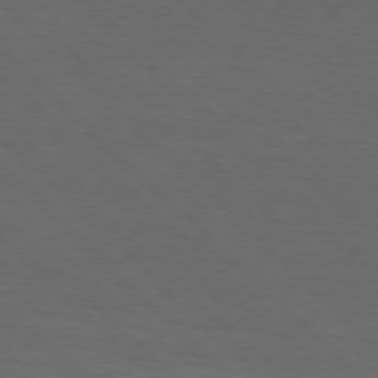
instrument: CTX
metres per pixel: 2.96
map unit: lApd
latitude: 75.5560
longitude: -83.8016
